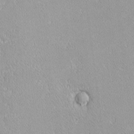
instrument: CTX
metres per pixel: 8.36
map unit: lHvf
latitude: -12.4440
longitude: -104.7436
